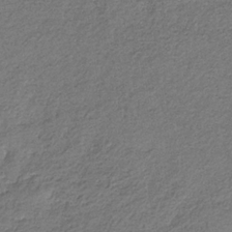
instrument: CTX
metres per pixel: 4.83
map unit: eHb
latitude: -30.2928
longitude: 68.7652
